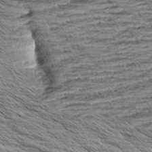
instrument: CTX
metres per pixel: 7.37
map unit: Aa
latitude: 8.2523
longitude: -137.9339
